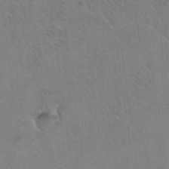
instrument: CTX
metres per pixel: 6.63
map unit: Hto
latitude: 36.3467
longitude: -46.1956
